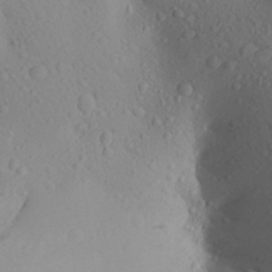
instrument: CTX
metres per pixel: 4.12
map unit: Aa
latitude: 26.1011
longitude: -147.6127
